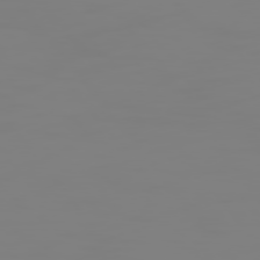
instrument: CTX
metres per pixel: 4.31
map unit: Hpe
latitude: 74.8380
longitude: -127.2537
